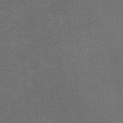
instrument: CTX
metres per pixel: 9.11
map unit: Nhu
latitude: 3.6505
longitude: -17.0836
